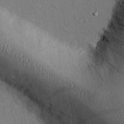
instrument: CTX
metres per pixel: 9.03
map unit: eHh
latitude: 25.8205
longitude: -76.8947
